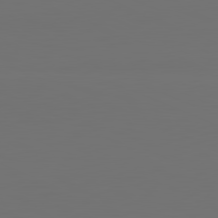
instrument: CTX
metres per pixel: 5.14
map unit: lApd
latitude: 81.7072
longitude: 147.1809
